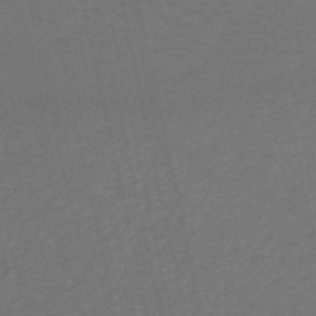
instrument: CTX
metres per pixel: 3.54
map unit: HNb
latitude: -53.1620
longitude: -50.8947
